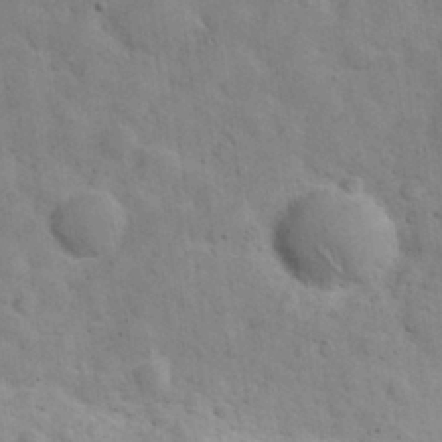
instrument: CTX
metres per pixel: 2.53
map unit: eHh
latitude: 30.1578
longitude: -69.9528
